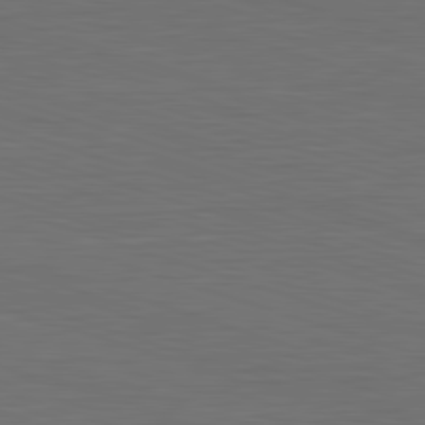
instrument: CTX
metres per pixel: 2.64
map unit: Hpe
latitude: -82.7652
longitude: 10.7841
